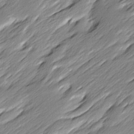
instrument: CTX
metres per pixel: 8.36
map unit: Ave
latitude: 15.4049
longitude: -135.9906
